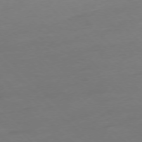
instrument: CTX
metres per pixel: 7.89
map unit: Ap
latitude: -77.3132
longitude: -63.0081
